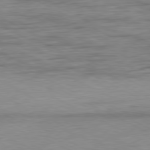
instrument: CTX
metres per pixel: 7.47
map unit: Ap
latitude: -80.9731
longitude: -86.0444
